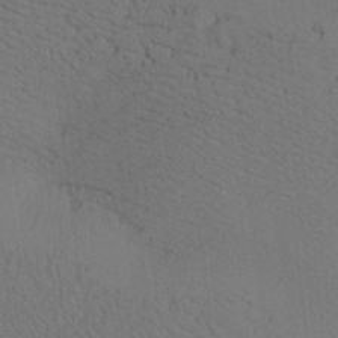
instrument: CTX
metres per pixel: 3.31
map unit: lAa
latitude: 18.9324
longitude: -139.1592
